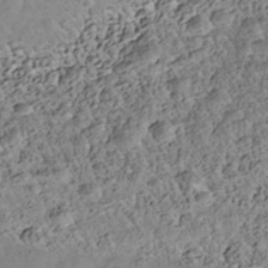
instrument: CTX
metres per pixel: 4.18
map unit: Nhe
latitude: -39.7289
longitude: -116.9892
